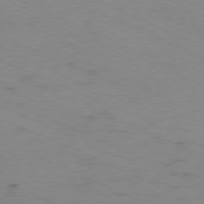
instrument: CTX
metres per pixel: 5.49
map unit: Ap
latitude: -80.0094
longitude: -67.2725
